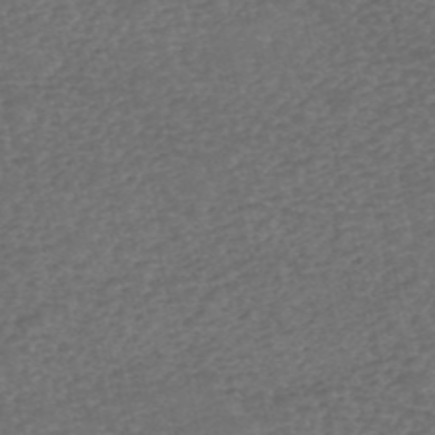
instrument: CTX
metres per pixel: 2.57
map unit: eHh
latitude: -54.9731
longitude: -90.1767
